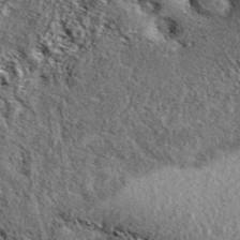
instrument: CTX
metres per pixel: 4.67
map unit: eAb
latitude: 39.7638
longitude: 111.7478
